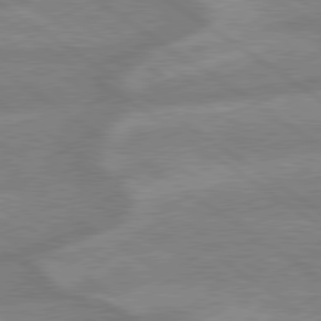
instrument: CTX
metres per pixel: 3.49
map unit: lApd
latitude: 79.2915
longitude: -164.8569
